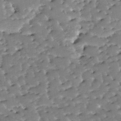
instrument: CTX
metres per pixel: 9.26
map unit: lAa
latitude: -10.8219
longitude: -125.1592
